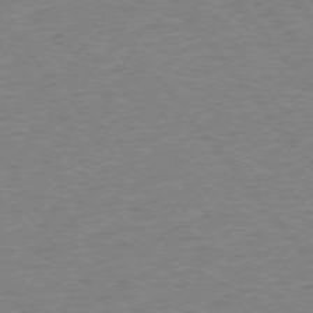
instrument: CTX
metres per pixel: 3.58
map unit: Ap
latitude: -75.7856
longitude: -81.9150
